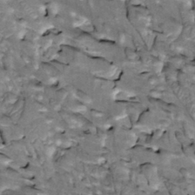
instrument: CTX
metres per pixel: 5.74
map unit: Htu
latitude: -2.5762
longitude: 150.1227
